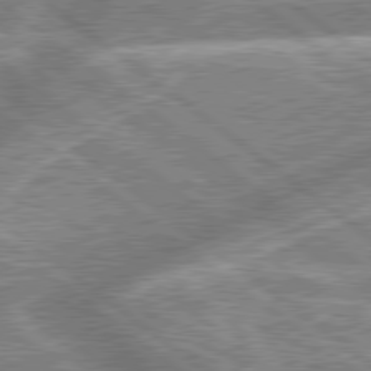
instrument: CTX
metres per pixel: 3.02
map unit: lApd
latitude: 79.3104
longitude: -158.1578
